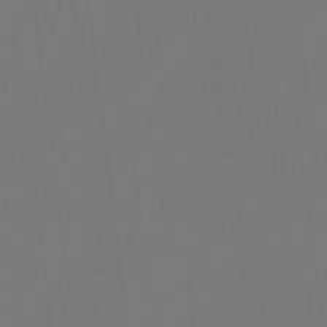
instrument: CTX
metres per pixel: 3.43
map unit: Htu
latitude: -14.1606
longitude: -48.9514
